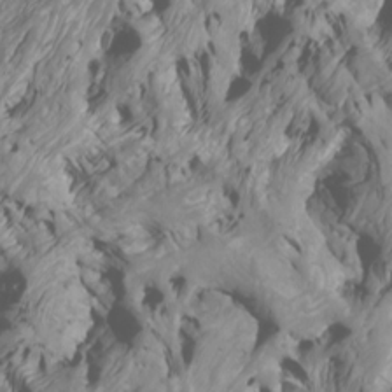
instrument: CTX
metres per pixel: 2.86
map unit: Nhu
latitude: -6.1417
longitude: -77.2726
